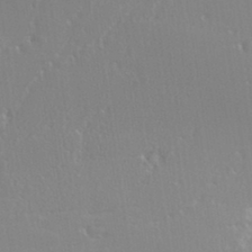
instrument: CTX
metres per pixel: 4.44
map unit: eHh
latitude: 35.1592
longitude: -132.5735
